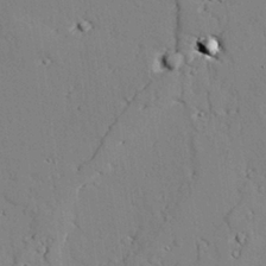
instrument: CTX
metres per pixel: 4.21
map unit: lAvf
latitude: 26.4601
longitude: -110.3845
